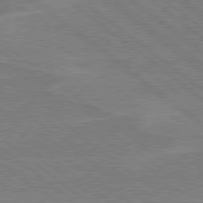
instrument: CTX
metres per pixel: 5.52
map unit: Hpe
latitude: 78.4601
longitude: -129.6316
